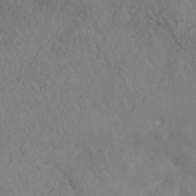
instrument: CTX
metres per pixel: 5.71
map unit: Nhe
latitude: -37.4454
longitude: 139.4644
